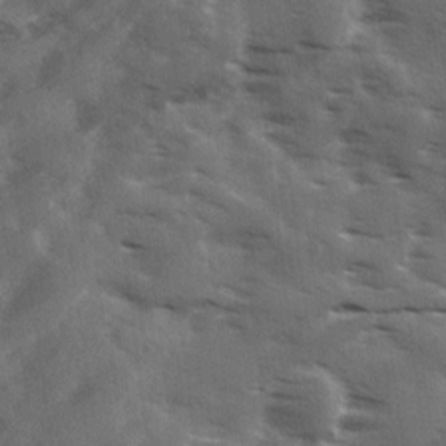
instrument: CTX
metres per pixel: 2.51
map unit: Ave
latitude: 18.4790
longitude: -130.9325
